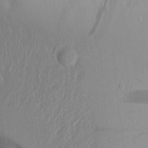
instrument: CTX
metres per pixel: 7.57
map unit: Aa
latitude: 28.8758
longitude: -132.9892
